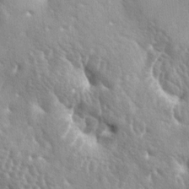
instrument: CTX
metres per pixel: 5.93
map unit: lAa
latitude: -6.1039
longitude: -125.4993
